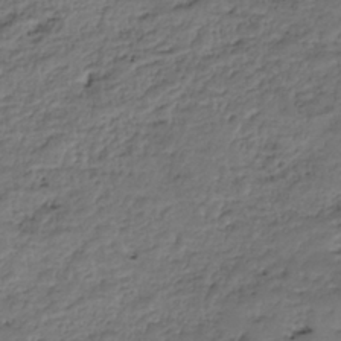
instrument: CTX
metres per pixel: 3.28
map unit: HNhu
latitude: -36.4818
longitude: 33.4833
